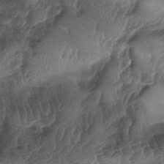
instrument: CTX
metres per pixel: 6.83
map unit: lAa
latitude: -5.2754
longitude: -127.4804
